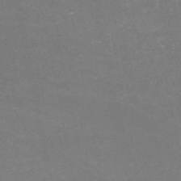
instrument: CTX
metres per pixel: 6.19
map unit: HNb
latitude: -50.2928
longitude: -52.5735
